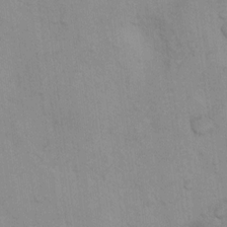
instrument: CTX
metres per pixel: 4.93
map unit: Nhu
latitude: 10.8002
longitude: -25.9150
